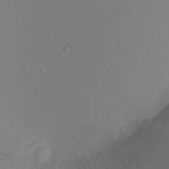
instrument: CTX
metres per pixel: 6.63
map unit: Ht
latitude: -16.6330
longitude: -43.2348
